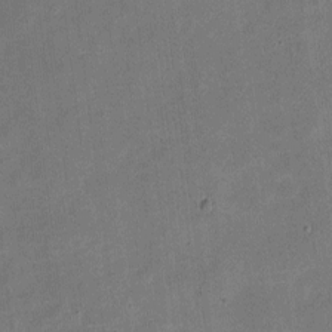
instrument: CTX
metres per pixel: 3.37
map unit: eHh
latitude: 4.6301
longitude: -66.4790
